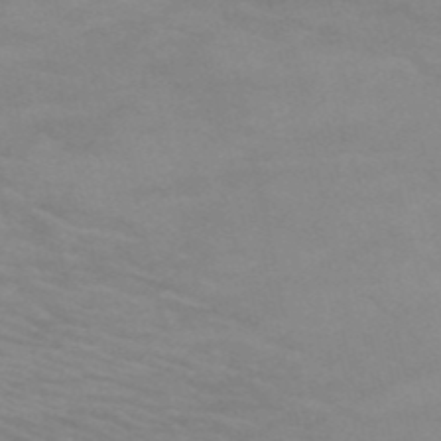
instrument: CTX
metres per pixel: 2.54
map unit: HNb
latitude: -53.2187
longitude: -45.4048
